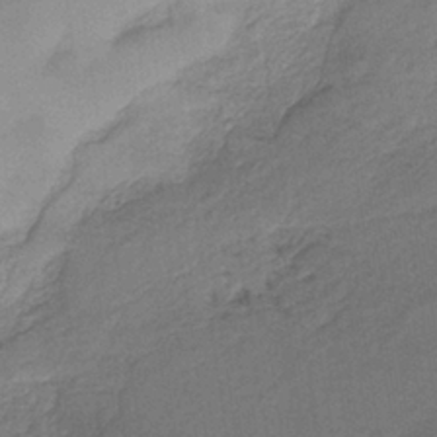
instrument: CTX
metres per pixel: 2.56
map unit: HNb
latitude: -36.1227
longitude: 57.6722
